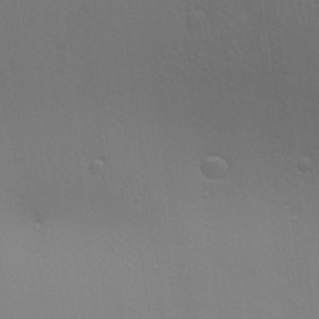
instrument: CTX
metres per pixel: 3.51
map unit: Aa
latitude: 28.1767
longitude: -138.9136
